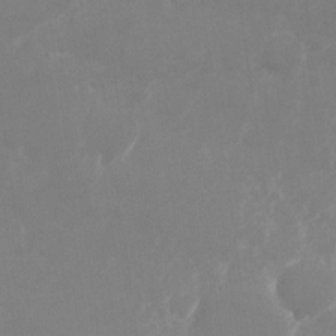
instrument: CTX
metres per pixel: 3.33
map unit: Nhu
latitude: -27.3131
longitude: -75.8394
